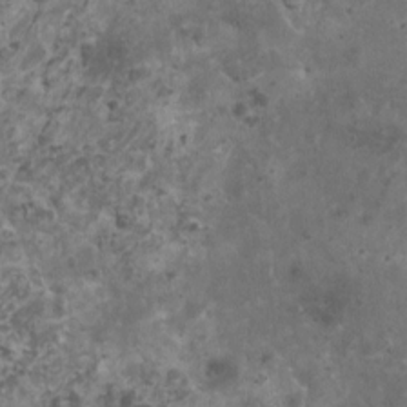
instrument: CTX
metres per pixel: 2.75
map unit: HNhu
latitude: 1.4804
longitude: 3.4265
